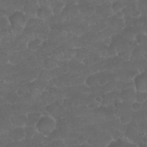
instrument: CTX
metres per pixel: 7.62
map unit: Nhu
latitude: 26.4979
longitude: -52.5357
